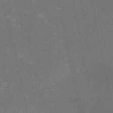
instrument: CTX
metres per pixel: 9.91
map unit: HNb
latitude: -52.2928
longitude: -40.0444
